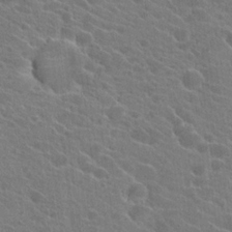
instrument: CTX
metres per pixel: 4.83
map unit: Hto
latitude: 22.8947
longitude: -39.4993
